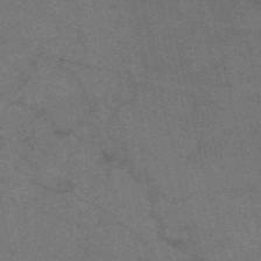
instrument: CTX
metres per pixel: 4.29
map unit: HNb
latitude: -53.3887
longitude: -48.0633
